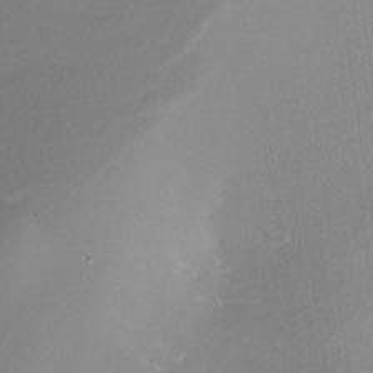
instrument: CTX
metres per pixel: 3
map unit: Nhe
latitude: -31.6344
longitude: -116.8191
